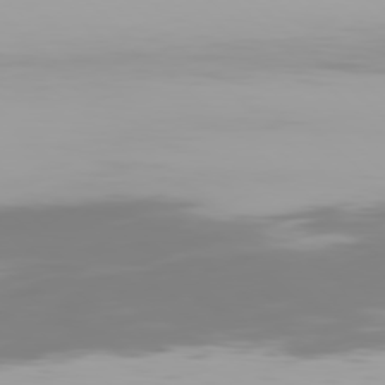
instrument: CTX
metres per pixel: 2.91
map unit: Hpe
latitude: 77.3292
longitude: -137.3482
